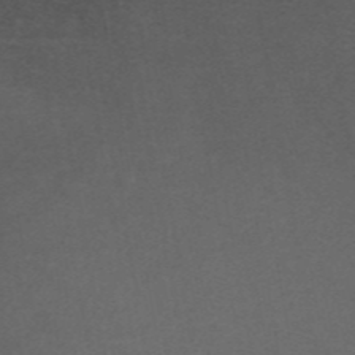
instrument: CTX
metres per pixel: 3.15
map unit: ANa
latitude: 44.3656
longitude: 26.4251
